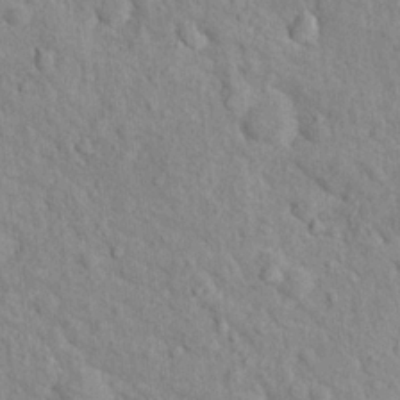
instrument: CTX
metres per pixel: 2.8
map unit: Nhu
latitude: 16.5735
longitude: -32.2711
